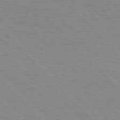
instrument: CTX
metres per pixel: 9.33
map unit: Hpe
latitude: 76.7435
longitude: -154.6868
